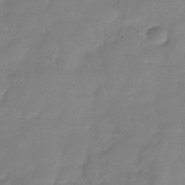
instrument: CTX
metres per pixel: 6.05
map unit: Hve
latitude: -32.5385
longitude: 91.9745
